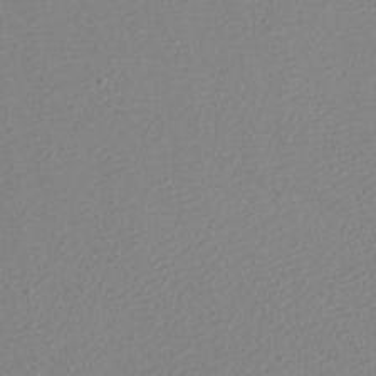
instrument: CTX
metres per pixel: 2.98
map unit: eHh
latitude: -7.8044
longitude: -70.8569
